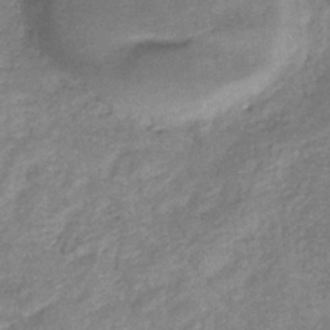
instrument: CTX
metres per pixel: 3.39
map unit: eHb
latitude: -38.6519
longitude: 80.0850
